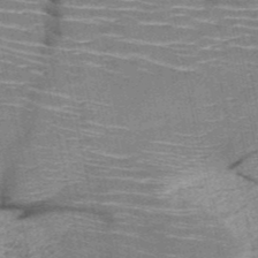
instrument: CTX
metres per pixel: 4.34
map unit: HNb
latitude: -51.0297
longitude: -44.3845
